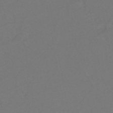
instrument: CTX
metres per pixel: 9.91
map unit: eHh
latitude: -44.3873
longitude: -29.1970
